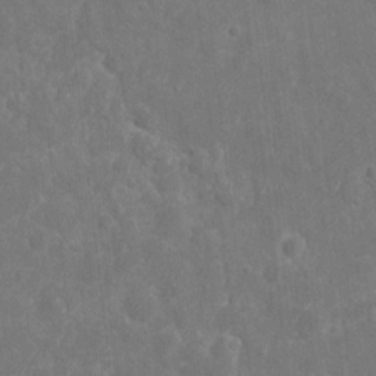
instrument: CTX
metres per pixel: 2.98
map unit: eHh
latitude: 9.6316
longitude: -71.7261
